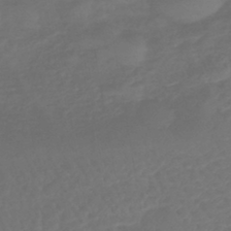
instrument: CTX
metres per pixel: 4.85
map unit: lHb
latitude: -42.9352
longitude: 81.5588
